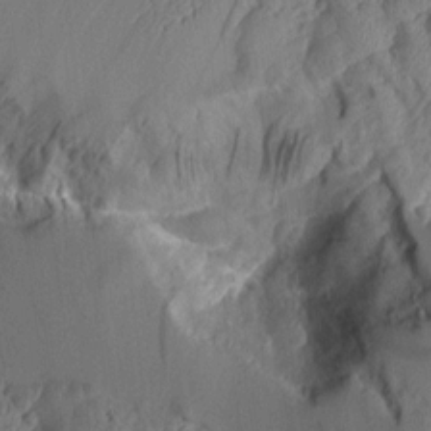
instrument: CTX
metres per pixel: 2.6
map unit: Aa
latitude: 8.8002
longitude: -127.8772
